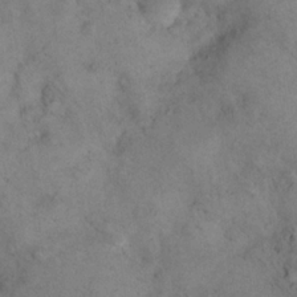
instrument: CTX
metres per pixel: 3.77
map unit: eHh
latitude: 21.1781
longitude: -60.2522
